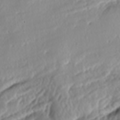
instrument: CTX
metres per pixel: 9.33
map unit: lAa
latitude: -6.3873
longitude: -124.2145
